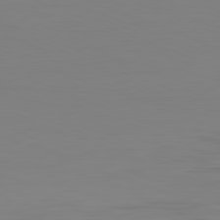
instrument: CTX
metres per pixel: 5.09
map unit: Hpe
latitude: -82.3117
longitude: 7.7666
